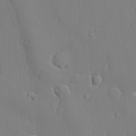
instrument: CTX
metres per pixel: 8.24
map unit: lHvf
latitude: 21.4616
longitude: 142.1794
